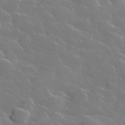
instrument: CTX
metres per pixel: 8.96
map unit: lHvf
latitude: 35.1781
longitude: -91.3293
